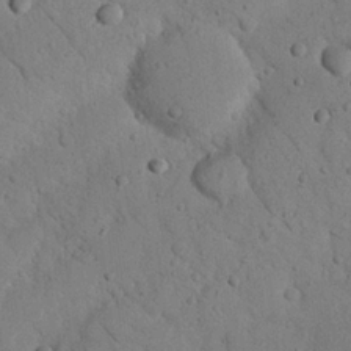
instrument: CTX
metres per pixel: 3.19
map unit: Nhu
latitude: 22.6679
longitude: -74.9892
